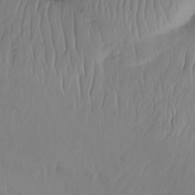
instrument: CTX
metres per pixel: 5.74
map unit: Nhu
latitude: -12.1606
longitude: -67.4993
